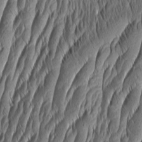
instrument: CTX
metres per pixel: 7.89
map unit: Aa
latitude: 7.8016
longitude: -130.3657
